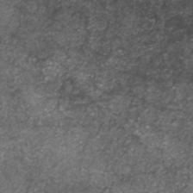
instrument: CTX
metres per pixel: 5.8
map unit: HNb
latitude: -45.7856
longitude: -45.5749
